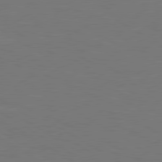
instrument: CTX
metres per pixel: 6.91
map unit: lApd
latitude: 79.9717
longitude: 161.7289
